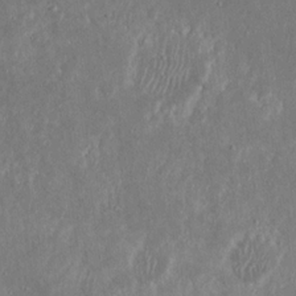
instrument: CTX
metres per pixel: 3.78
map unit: Nhu
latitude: 18.9324
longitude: -72.5357
